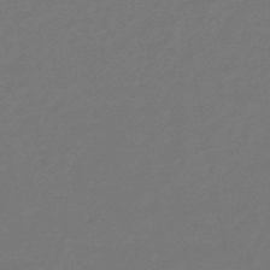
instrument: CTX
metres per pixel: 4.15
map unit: eHb
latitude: -47.6155
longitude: 82.3306
